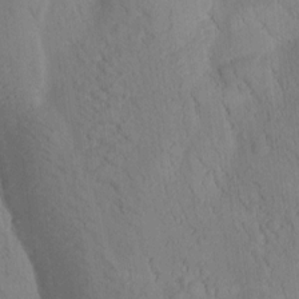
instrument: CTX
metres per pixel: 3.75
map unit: Htu
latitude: -1.1809
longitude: 173.7666
